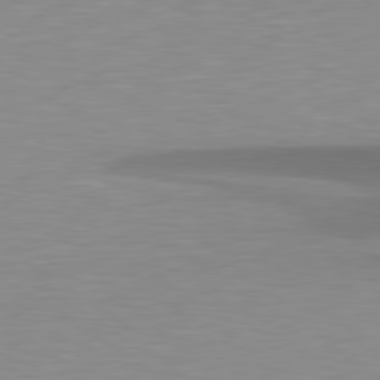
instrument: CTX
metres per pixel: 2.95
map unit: lApd
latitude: 79.3482
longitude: -95.2915
